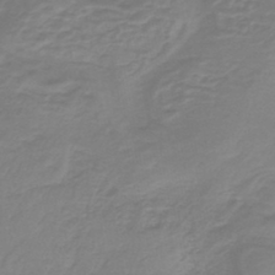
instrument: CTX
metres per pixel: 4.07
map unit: lHb
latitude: -42.3495
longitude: 63.5588
